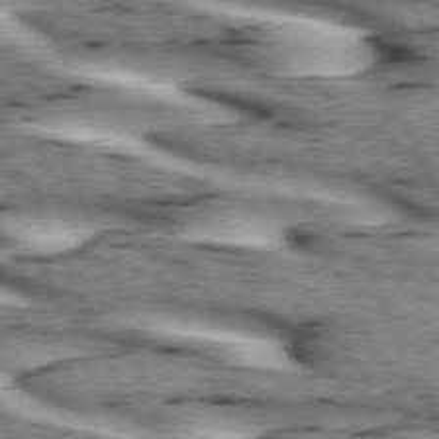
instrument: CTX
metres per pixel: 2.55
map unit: lApd
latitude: 73.1404
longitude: -54.3656
